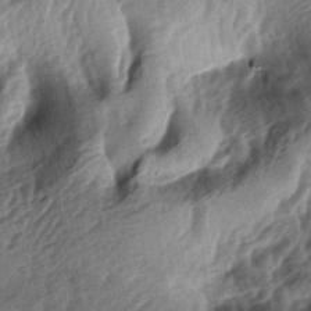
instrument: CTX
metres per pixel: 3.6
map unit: lAa
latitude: -4.8975
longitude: -123.9717
